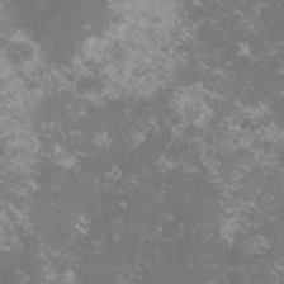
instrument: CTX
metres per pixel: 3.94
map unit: lHvf
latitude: -14.7652
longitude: -99.9339
